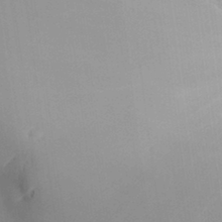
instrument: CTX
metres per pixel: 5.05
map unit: Aa
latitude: 31.5749
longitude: -141.4993
